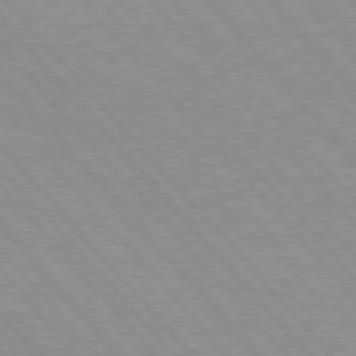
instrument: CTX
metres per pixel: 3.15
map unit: Hpe
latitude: 76.0633
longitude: -126.1767
